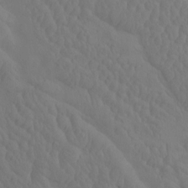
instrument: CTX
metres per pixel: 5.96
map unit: eHh
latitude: -1.1432
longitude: 14.9920
